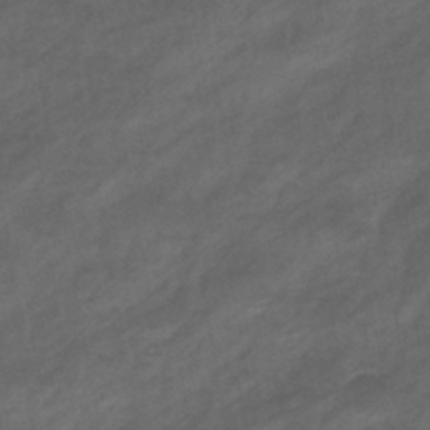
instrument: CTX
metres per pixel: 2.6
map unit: eHb
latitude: -43.4265
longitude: 85.6155
